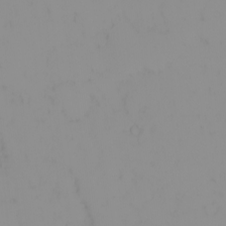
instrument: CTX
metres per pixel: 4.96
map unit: eHh
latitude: -1.1620
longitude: 19.7667
